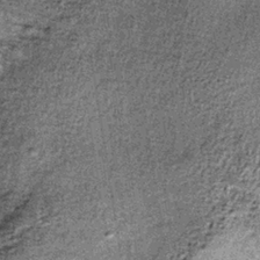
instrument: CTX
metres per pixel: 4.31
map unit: lHb
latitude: -37.9745
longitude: 66.7275
